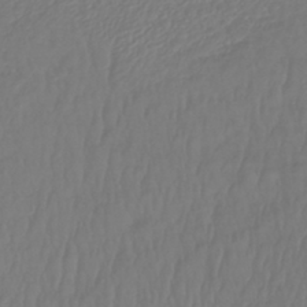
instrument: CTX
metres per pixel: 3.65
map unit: lHb
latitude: -43.1242
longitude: 77.0864
